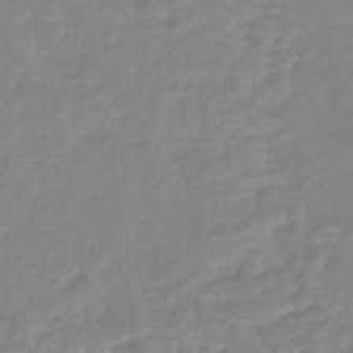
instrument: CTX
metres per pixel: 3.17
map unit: eHb
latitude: -40.6896
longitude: 81.0865
